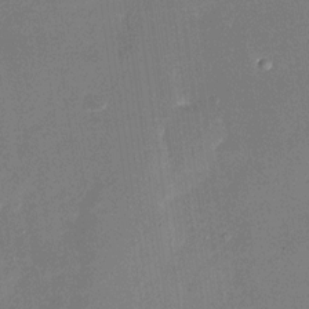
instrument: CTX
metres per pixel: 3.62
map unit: Nhu
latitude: -29.1242
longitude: -75.0458
